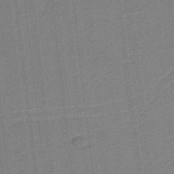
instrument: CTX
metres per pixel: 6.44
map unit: lHb
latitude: -39.2187
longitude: 54.3117
